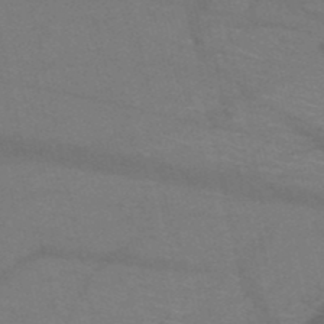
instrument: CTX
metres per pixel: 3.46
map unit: HNb
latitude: -51.3699
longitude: -42.8758
